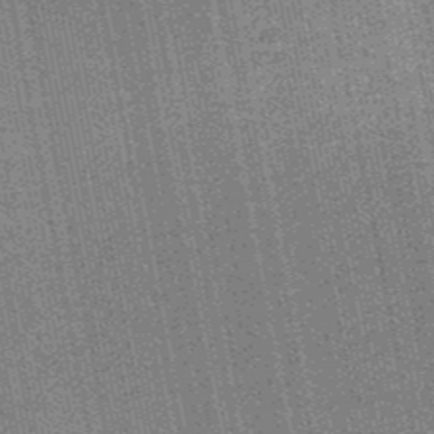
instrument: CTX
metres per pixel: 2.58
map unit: HNb
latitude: -50.2173
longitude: -42.2334
